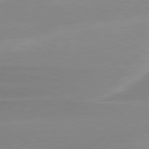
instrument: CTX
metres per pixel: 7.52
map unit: lApd
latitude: 79.8017
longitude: -115.7449
